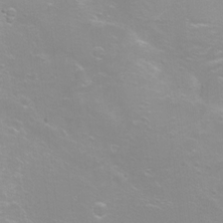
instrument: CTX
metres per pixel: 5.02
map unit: Ht
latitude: -5.1620
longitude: -35.1403
